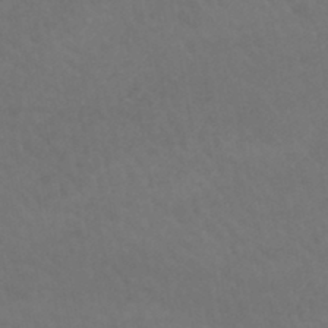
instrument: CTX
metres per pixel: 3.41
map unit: lHb
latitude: -43.6343
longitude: 67.1053
